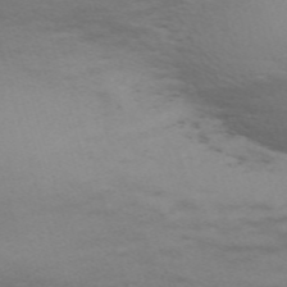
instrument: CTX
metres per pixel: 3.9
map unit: Nve
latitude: -59.5210
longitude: 56.3117
